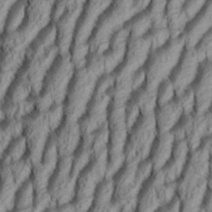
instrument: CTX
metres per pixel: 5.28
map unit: Aa
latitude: 34.0633
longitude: -137.2348
